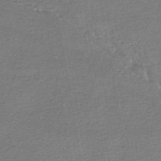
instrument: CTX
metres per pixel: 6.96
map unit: lHb
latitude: -41.1998
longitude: 72.8786
